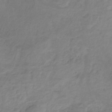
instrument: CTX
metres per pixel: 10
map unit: HNb
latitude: -32.1039
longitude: 60.3117
